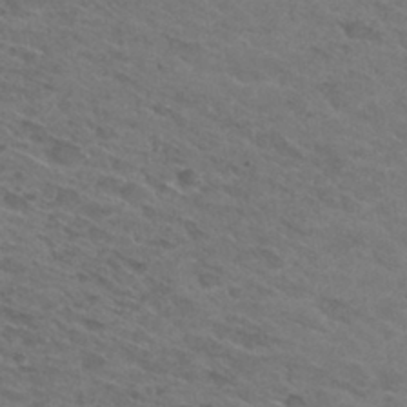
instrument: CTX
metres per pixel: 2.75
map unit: Hto
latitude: 30.4223
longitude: -47.8017
